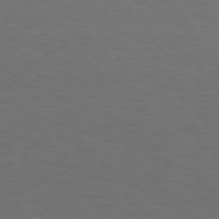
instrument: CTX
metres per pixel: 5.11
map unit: Hpe
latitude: 75.2348
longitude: -131.0270
